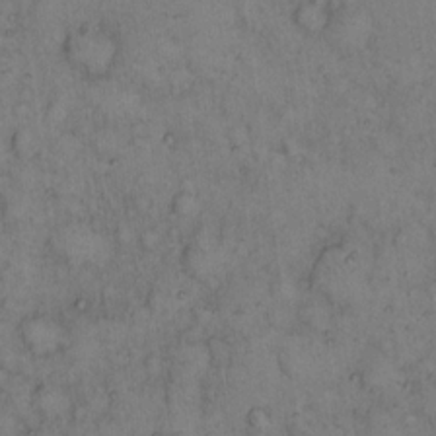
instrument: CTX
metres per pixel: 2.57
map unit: eHh
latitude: 15.2915
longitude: -64.1389
